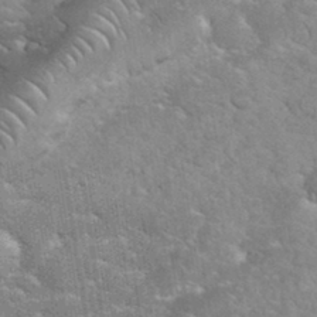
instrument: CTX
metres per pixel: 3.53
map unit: eHh
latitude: 35.0647
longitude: -65.3671
